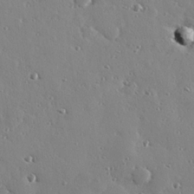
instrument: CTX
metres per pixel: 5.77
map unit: Hve
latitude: 26.6113
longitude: -93.0080
